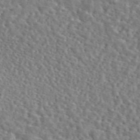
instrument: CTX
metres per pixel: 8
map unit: eAb
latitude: 45.4615
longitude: 111.4454
